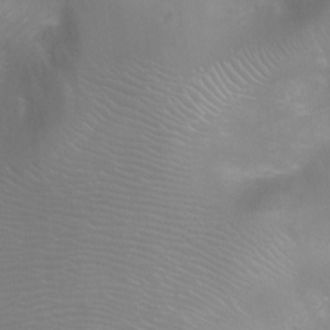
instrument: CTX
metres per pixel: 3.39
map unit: Ht
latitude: -4.9352
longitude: -28.4790
